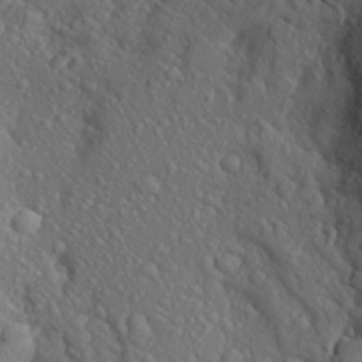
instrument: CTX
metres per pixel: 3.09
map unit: Aa
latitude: 24.1766
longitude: -147.3104
